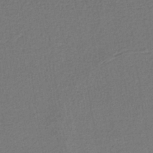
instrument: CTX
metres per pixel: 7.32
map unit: lHb
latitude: -38.2173
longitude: 59.8611
